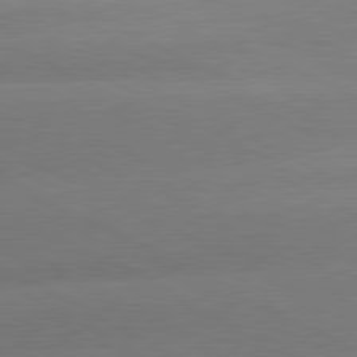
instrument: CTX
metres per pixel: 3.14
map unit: lApd
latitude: 80.6301
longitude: -151.4615
